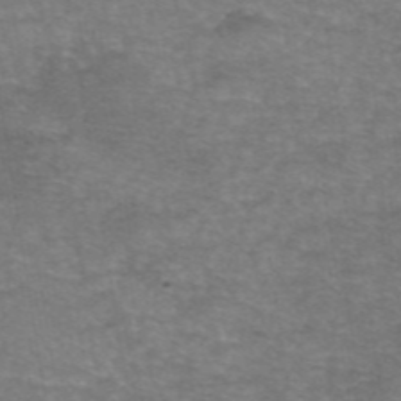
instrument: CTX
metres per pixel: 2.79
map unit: eAb
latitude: 46.4034
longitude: 102.9542
